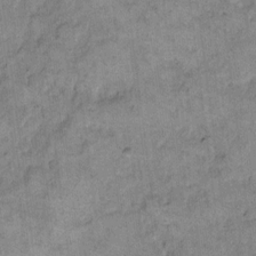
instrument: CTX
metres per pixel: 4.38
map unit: eHh
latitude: 12.4790
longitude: -65.0836
